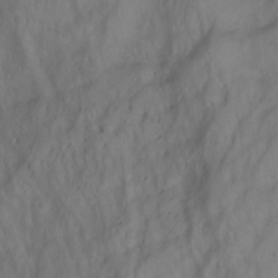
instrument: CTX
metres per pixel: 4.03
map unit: Aa
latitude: -3.9367
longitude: -71.6694
